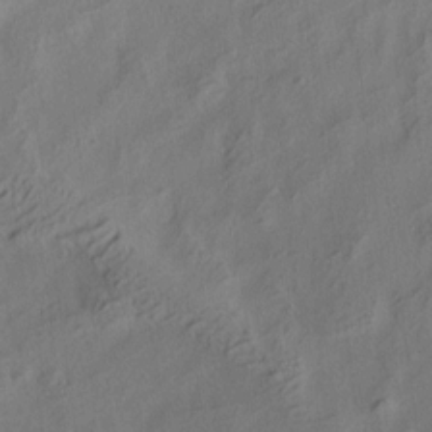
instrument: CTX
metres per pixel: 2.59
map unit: eHh
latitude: 6.5357
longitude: -77.0458
